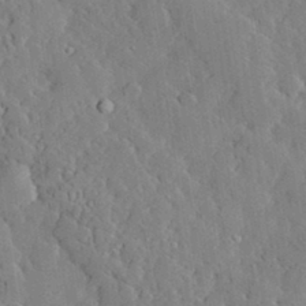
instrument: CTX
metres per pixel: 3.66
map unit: lHvf
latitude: 33.4237
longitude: -91.8205
